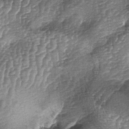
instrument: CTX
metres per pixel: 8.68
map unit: lAa
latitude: -5.0675
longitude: -128.3278
